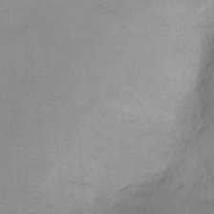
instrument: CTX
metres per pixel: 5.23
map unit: Ht
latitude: -8.4062
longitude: -34.4223
